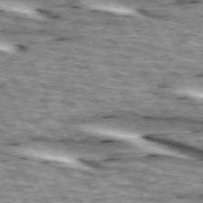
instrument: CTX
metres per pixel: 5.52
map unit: lApd
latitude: 73.6883
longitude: -55.5560
